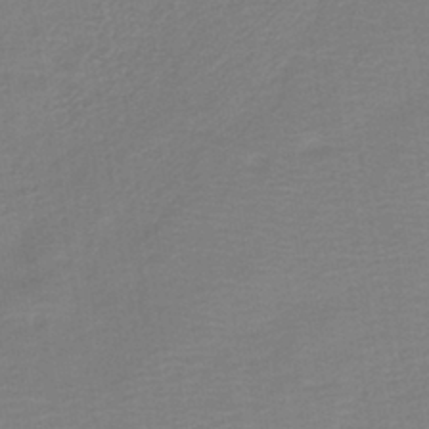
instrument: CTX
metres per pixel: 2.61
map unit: HNb
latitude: -41.2943
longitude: 51.1053
